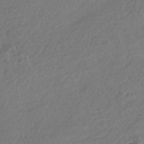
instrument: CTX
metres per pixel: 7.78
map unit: HNhu
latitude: -44.5952
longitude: 92.3873
